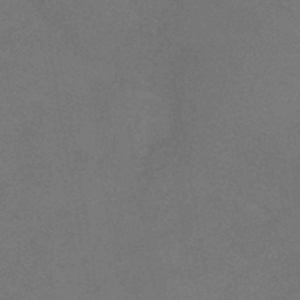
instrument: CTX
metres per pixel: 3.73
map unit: HNb
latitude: -44.0472
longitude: -40.6490
